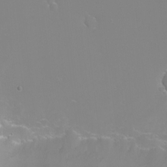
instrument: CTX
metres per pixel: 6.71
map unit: Nhu
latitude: -4.4062
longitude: -75.7450
